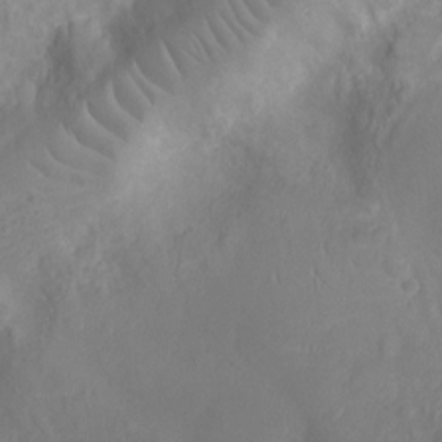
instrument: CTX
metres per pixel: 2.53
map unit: Ht
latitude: -9.6911
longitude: -23.1403
